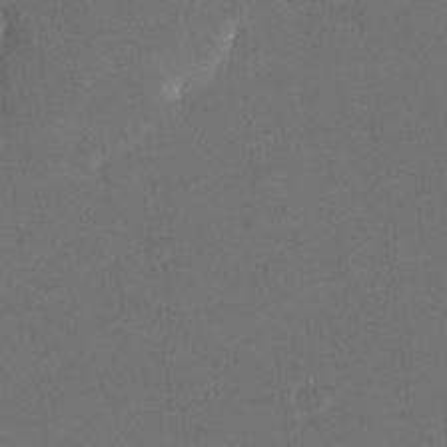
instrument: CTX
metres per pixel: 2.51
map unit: eHh
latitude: 19.0080
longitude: -68.9514
